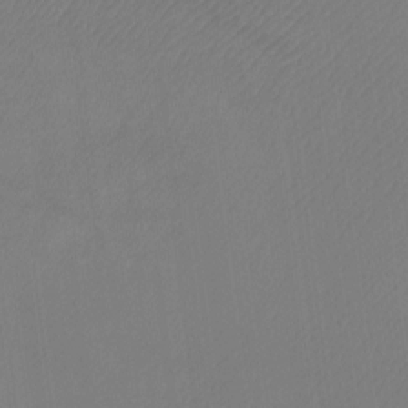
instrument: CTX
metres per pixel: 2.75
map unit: Ht
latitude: -7.5588
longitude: -34.4979
